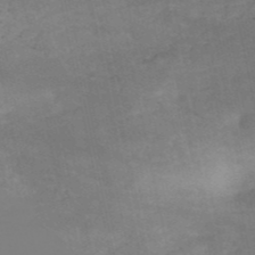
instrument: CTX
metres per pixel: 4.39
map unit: HNb
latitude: -52.4629
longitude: -38.4979
